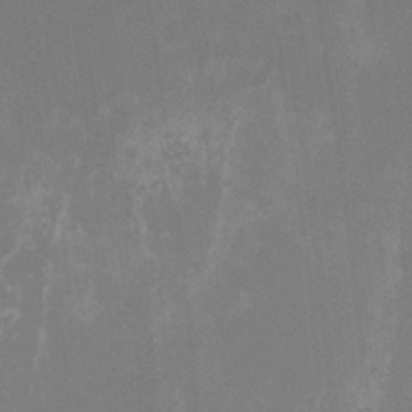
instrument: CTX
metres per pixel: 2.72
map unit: Nhu
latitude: -15.5022
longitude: -56.3656
